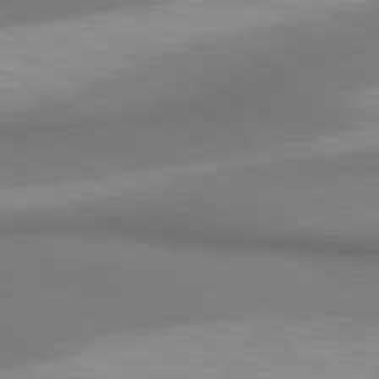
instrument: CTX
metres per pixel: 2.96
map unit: lApd
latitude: 80.6301
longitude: 163.2376
